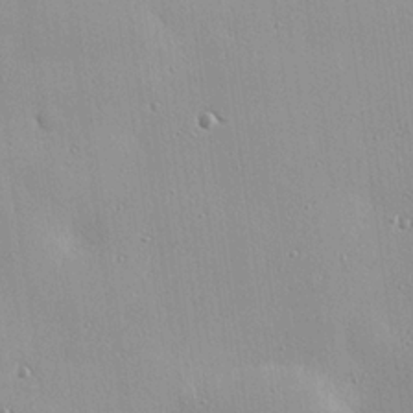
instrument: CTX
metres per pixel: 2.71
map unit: eHh
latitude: 24.4601
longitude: -89.3860
